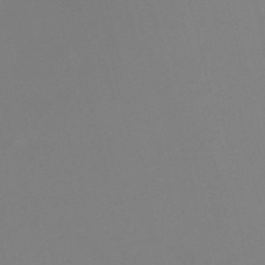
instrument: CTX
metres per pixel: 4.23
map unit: HNb
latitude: -51.3321
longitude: -46.2145
